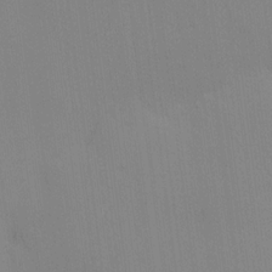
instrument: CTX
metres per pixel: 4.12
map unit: HNhu
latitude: 13.5371
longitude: 11.7289
